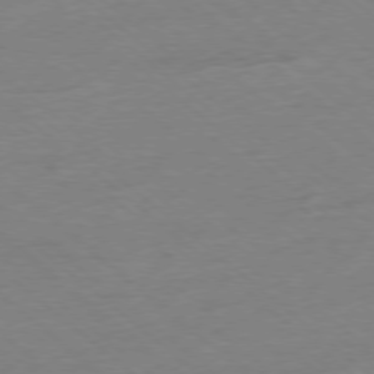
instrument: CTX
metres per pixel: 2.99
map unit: Ap
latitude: -77.7478
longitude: -96.3656
